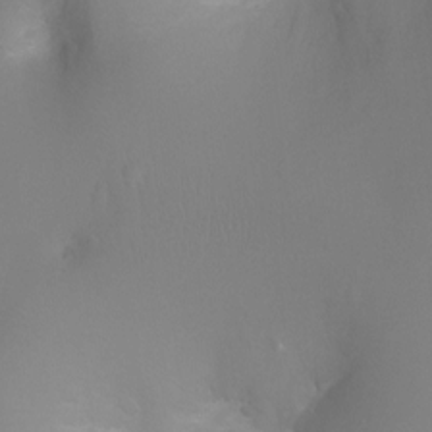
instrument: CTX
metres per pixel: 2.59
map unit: Ht
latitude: -2.8974
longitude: -26.2523
